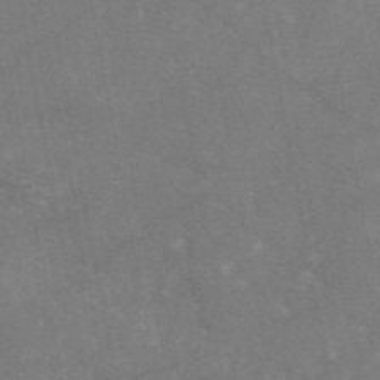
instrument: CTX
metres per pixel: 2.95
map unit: eAb
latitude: 47.5560
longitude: 120.5196
